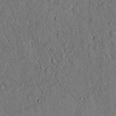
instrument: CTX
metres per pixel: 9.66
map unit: lAvf
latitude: 4.9892
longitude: 159.3509
